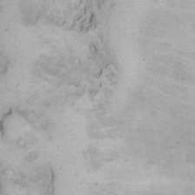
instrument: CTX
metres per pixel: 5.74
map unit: eHh
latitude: 14.8758
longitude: -63.3104
